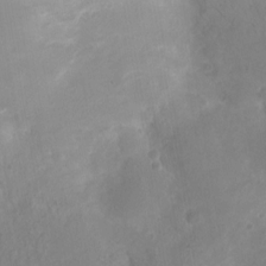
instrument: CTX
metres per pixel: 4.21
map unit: Nhu
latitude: 2.5357
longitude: -15.0459
